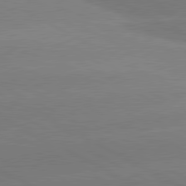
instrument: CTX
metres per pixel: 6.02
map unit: lApd
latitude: 80.9136
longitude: -150.2900
